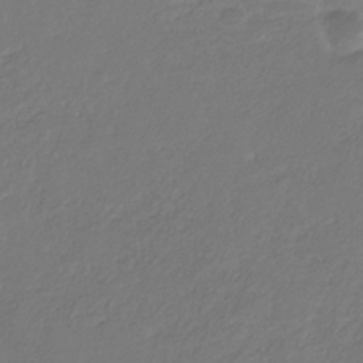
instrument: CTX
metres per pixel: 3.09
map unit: eHb
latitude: -29.7478
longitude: 67.4265
